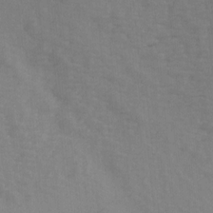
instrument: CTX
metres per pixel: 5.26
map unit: Ave
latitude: 14.5357
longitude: -105.1970
